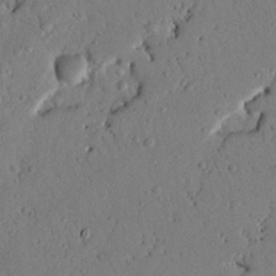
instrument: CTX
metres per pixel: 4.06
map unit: Nhu
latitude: 19.8583
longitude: -77.5371
